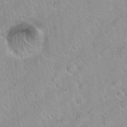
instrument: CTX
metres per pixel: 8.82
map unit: Hto
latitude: 20.5924
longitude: -53.5182
